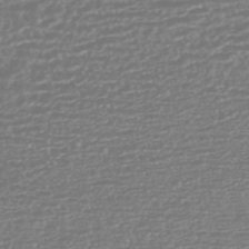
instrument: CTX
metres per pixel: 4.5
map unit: HNhu
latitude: -45.4077
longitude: 100.8785
